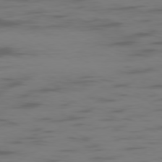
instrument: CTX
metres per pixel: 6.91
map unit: Ap
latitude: -79.9367
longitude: -63.1592
